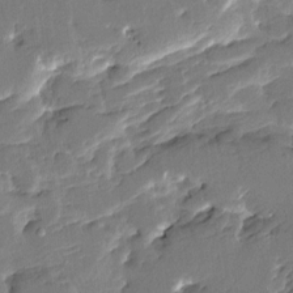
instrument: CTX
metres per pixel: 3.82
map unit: HNhu
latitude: 6.1011
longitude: -5.5938
